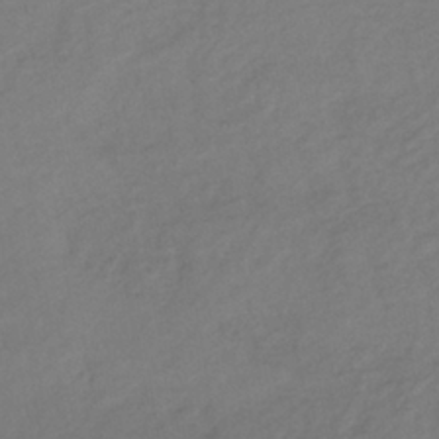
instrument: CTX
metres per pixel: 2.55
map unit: lHb
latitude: -37.8611
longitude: 70.8408
